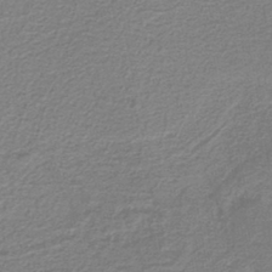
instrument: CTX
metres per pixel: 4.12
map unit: lHb
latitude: -40.0094
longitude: 53.4832
